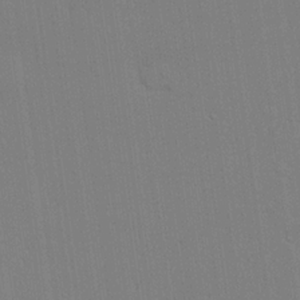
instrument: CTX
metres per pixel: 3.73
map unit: lHvf
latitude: 20.6680
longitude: 142.6896
